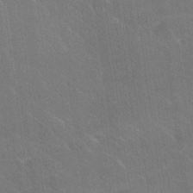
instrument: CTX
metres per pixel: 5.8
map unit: Ave
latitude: 18.6112
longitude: -136.6302
